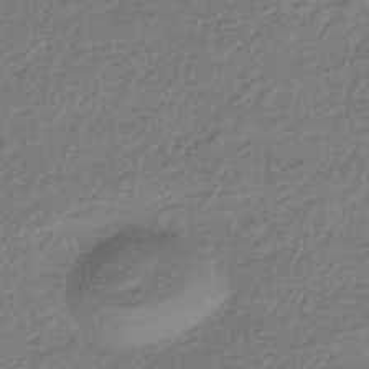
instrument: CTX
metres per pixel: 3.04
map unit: HNhu
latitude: -43.5588
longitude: 97.7478
